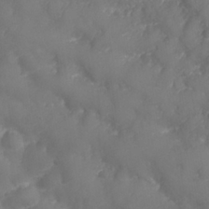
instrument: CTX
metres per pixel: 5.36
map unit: Nhu
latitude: 25.7638
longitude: -63.4427
